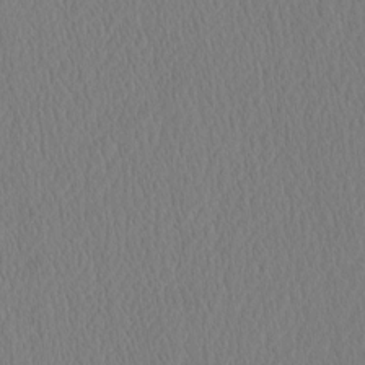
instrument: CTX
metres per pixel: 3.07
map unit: eHh
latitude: -3.5588
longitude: 16.5196
